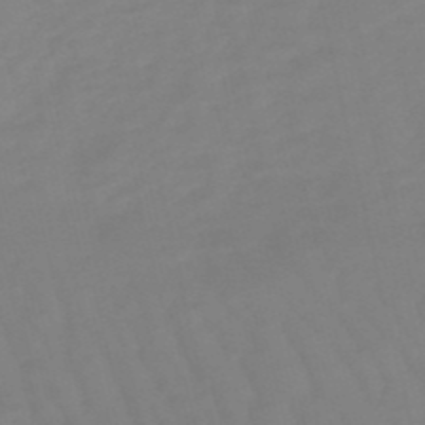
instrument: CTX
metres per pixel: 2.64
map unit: lHb
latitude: -49.5777
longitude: 76.3873
